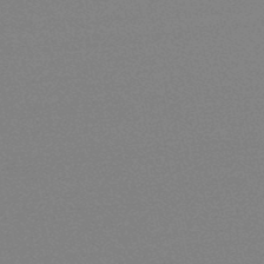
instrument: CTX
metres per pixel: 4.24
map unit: lHb
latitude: -48.5007
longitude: 81.6722
